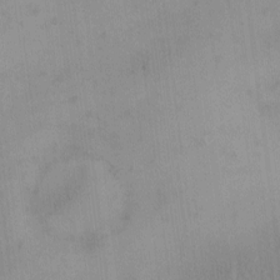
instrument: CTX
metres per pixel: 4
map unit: eHh
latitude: -0.1606
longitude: 17.2754
